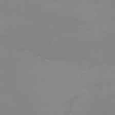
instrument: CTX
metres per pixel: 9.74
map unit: Ht
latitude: -9.7289
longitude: -45.5938
